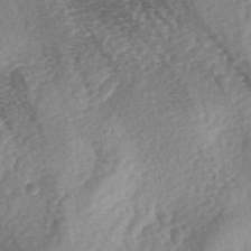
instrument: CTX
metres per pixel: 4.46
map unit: lAa
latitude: -4.5384
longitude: -127.0081
